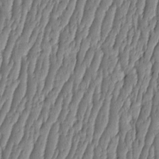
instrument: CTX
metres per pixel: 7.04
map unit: HNhu
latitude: -3.3698
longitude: 13.7856
